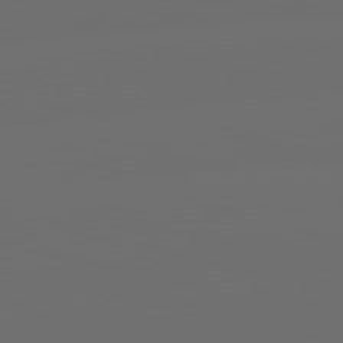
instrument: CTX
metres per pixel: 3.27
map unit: lApd
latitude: 83.7449
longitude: -131.4427
